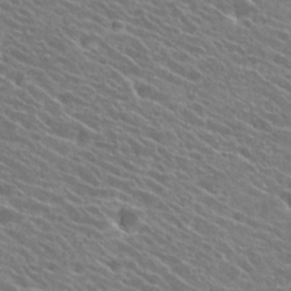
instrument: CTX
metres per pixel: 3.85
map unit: Hto
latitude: 25.2159
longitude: -41.3292
